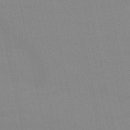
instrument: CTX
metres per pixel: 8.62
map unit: lHb
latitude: -45.7100
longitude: 58.7085
